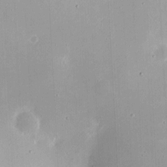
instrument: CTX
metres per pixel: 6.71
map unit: eHh
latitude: 4.5168
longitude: -68.8569
